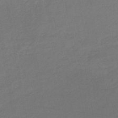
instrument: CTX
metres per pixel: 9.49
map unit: lHb
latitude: -43.4076
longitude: 74.0094
